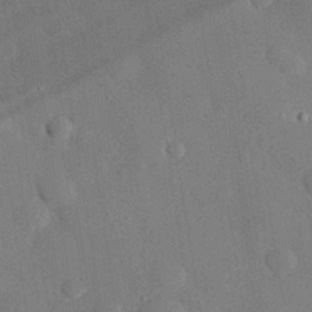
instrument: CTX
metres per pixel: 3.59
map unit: eHh
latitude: 30.1200
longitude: -81.1970
